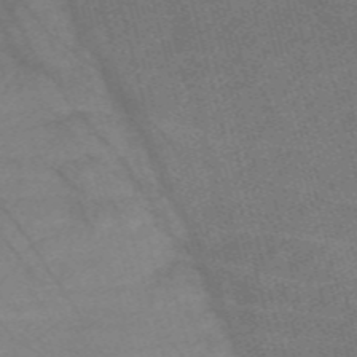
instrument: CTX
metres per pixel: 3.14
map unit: Nve
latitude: -58.7841
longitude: 64.6330
